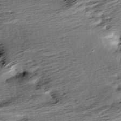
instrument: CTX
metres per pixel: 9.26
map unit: Aa
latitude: 6.4034
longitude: -137.4994
